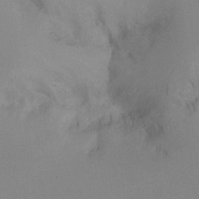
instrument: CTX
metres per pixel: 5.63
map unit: Ht
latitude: -9.4454
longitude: -31.4049
